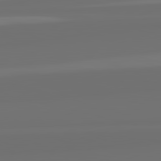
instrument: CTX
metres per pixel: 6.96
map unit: lApd
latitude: 82.6679
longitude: 161.7667
